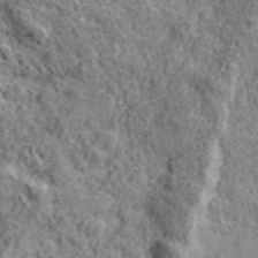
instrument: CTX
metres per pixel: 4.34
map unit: eHh
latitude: 43.4993
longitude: -89.2348
